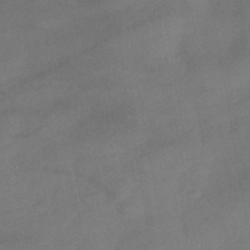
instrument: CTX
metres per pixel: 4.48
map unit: HNhu
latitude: -41.6344
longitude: 101.5777
